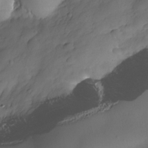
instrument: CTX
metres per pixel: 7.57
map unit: Nhe
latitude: -35.7478
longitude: -144.7813
